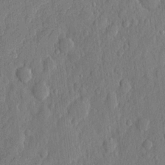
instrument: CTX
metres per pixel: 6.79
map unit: eHh
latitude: 7.0647
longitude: -73.8395
